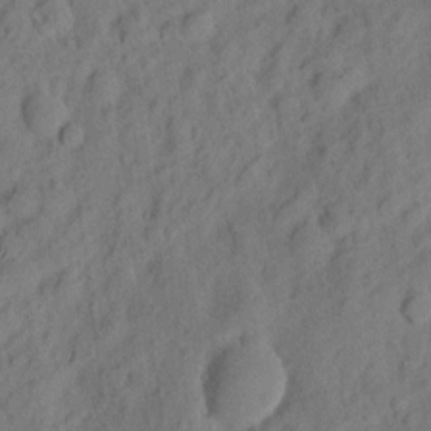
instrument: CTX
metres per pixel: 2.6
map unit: eHh
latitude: 7.8772
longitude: -75.3104
